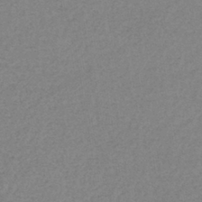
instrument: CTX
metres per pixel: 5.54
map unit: eHb
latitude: -40.8219
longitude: 80.4251
